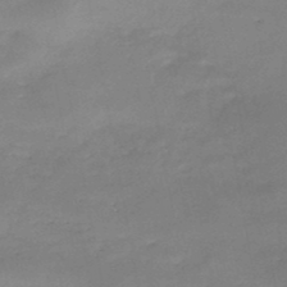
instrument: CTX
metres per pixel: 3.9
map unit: HNb
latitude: -48.3873
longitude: -39.5938
